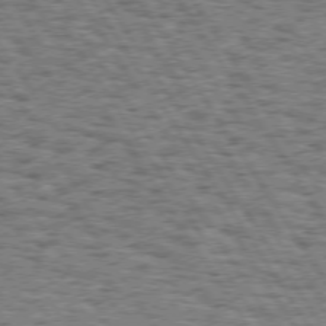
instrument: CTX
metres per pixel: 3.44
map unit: Hpe
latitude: 74.1578
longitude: -133.5560
